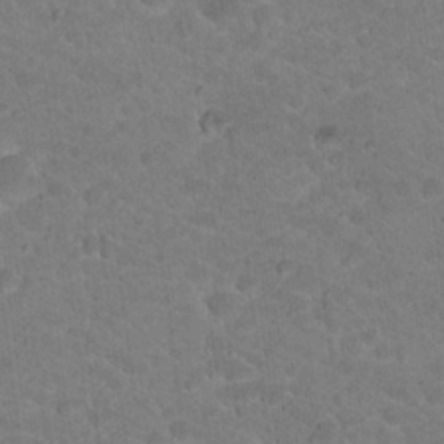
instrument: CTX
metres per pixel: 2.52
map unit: Hto
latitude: 18.7057
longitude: -35.2348
